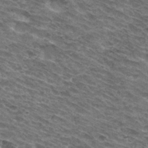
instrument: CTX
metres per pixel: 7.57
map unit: Hto
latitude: 32.0822
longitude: -44.8191
